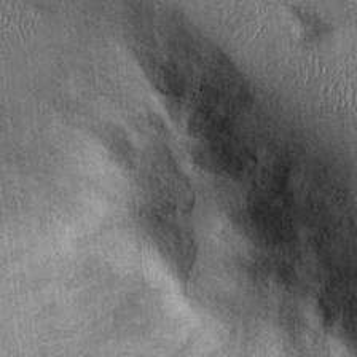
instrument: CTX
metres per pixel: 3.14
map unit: Ht
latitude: -0.3873
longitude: -13.2915
